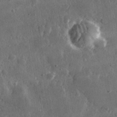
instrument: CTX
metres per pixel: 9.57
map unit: lHvf
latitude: 31.9528
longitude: -91.8772
